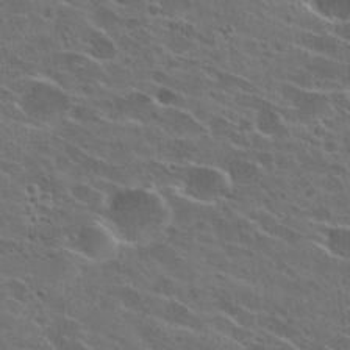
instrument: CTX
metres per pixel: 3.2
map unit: Hto
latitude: 26.8191
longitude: -45.3292
